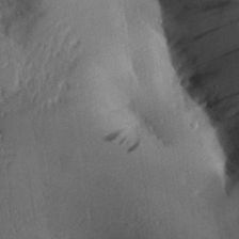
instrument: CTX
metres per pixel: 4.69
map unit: Aa
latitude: 29.4615
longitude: -132.2523
